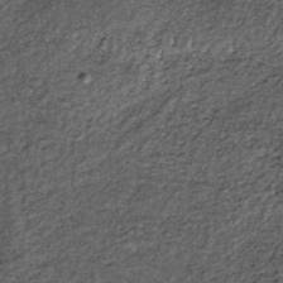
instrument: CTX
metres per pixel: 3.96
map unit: lHb
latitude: -39.1242
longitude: 66.4629
